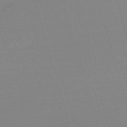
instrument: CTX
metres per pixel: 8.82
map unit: eHh
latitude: -61.6155
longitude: 52.2172
